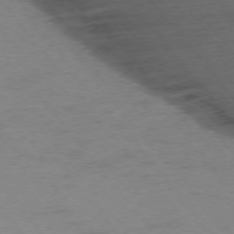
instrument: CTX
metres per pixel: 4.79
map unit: Ap
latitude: -75.5399
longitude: -70.6301
